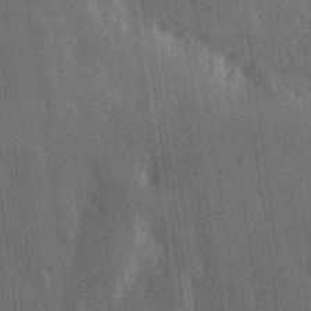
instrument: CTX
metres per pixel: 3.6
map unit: Hve
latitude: 27.5182
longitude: 147.5966
